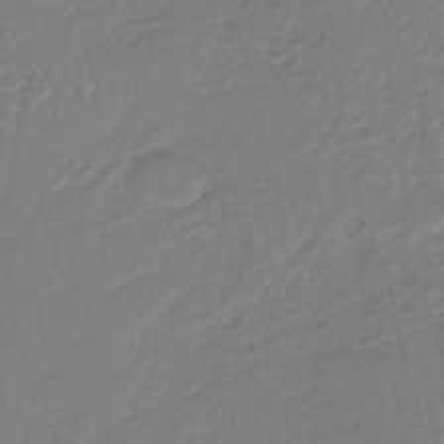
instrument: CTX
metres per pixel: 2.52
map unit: lHb
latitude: -41.5399
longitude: 67.6344
